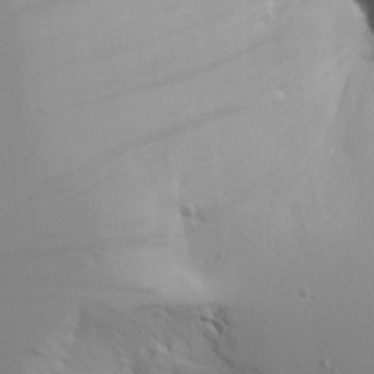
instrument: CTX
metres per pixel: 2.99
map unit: lAvf
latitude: 16.3845
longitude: -126.3656
